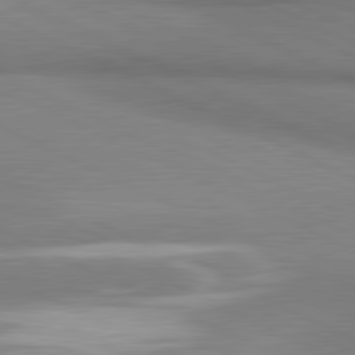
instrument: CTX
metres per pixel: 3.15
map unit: lApd
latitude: 81.2726
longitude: 162.0472
